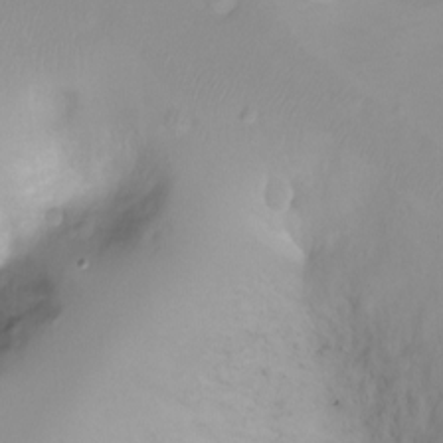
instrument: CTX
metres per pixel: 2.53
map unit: Ht
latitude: -7.0108
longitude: -20.6113
